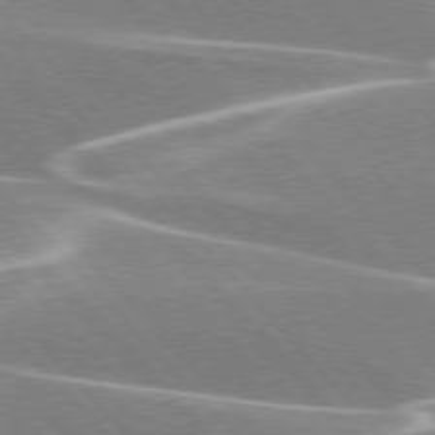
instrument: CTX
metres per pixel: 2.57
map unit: lApd
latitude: 76.2144
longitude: -64.1011
